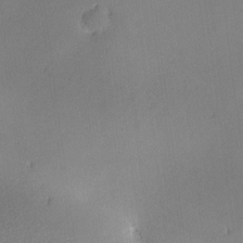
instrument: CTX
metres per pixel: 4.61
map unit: lAa
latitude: -10.7463
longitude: -125.3481
